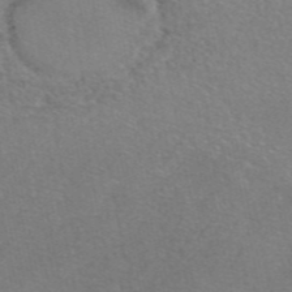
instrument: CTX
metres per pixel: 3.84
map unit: eAb
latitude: 47.2915
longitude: 105.8044
